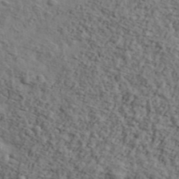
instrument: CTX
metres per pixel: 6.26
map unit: Ave
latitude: 43.3860
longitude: -110.1011
